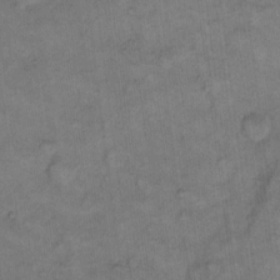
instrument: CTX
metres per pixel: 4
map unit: eHh
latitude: 13.4238
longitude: -65.1214
